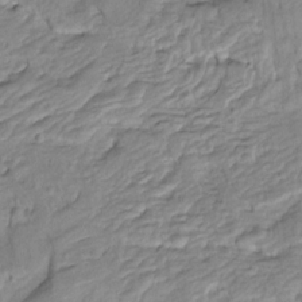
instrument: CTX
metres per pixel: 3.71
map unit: Htu
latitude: -5.5399
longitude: 154.2928
